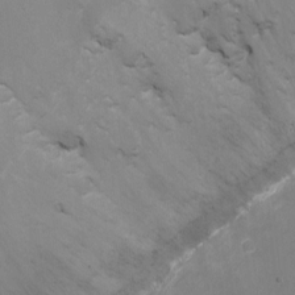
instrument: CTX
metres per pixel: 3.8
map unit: Nhu
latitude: -11.4266
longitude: -33.7828
